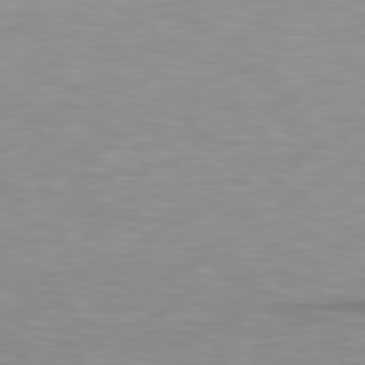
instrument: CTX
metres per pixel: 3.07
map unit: Hpe
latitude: 79.3860
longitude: -129.9528
